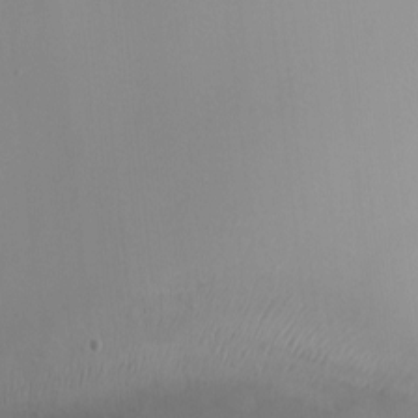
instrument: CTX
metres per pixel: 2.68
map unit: Nhu
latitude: -9.3132
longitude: -78.5168
